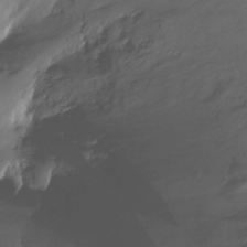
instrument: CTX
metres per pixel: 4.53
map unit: Nhu
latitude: -13.0864
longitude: -51.4237
